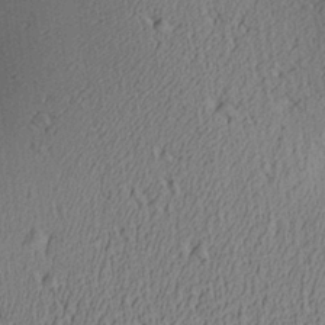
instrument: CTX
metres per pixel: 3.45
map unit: Aa
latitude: 27.0081
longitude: -134.8569
